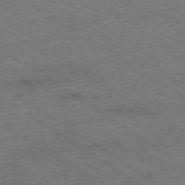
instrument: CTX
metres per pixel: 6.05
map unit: Ap
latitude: -79.8044
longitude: -51.9528
